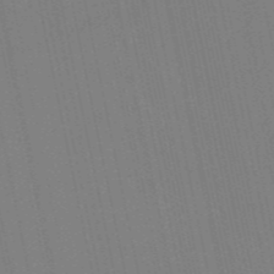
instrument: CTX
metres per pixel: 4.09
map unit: HNb
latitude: -55.1431
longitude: -41.3481
